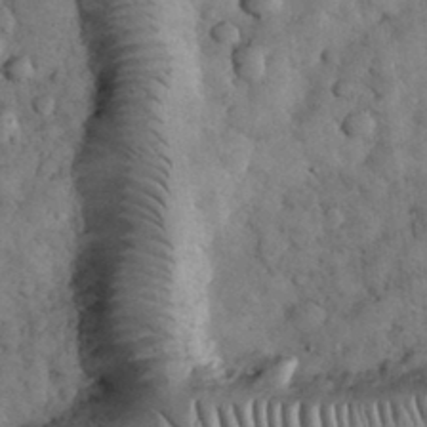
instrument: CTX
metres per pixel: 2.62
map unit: eHh
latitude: 33.4804
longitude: -68.4790
